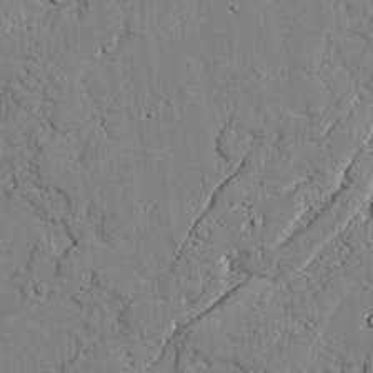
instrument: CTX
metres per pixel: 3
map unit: lAvf
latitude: 25.5938
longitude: -110.3279
